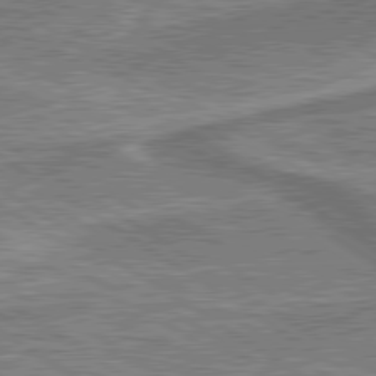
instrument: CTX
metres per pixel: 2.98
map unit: lApd
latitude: 79.8584
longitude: 175.0108
